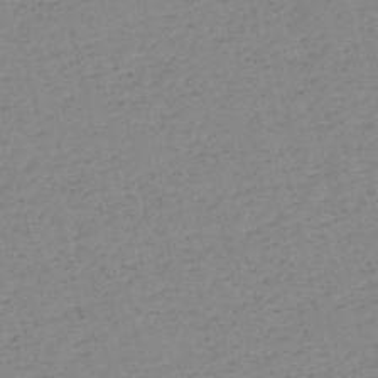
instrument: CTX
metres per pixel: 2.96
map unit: HNb
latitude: -53.6344
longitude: -39.0269
